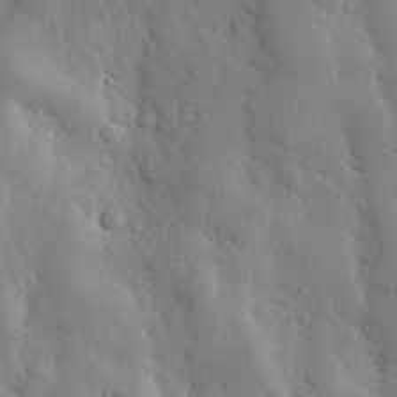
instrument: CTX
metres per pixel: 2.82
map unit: eHh
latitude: 29.4237
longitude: -81.8394
